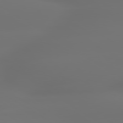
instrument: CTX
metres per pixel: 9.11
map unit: lApd
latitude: 79.6127
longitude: -138.1011
